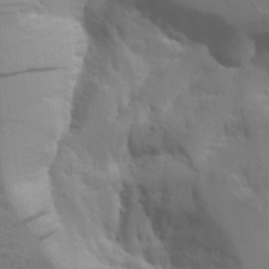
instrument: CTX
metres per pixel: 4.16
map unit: Aa
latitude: 21.5560
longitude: -124.5734
